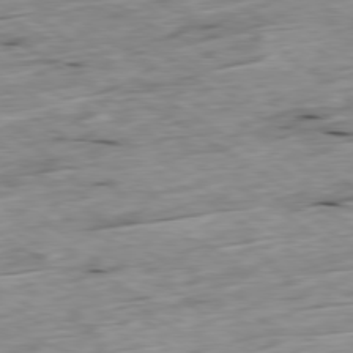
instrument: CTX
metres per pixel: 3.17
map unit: Ap
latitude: -79.6155
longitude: -89.0270
